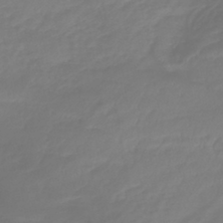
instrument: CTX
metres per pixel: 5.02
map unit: lHb
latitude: -41.7100
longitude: 76.8975
